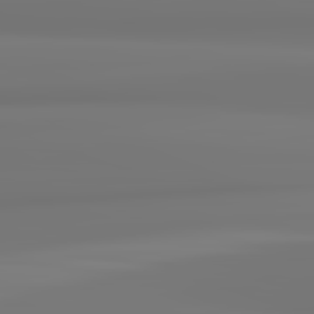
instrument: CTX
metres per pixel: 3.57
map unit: lApd
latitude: 82.3467
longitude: 170.9542
